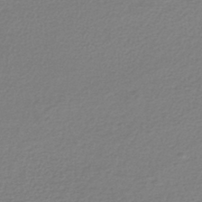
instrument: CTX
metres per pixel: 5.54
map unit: lHb
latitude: -42.3873
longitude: 70.6141
